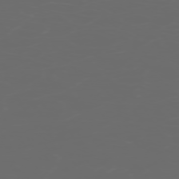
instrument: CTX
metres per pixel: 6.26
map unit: Hpe
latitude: -73.6344
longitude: 5.7288
